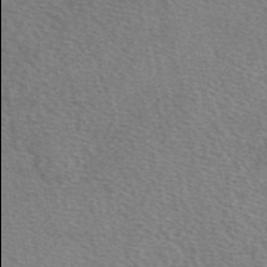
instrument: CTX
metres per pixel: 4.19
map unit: eAb
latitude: 48.9703
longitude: 114.0094
